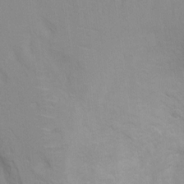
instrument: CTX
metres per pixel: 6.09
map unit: Hto
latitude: 7.4804
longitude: -34.5923
